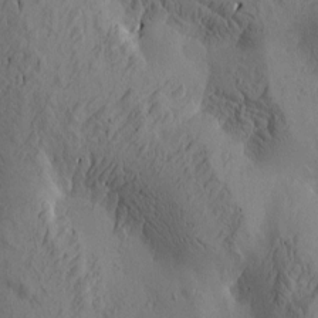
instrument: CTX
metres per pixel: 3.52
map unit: Htu
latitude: -3.0675
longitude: -176.7624
